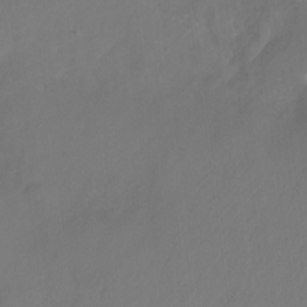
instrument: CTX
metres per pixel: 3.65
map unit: Nhu
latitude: -27.6532
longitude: -71.5182
